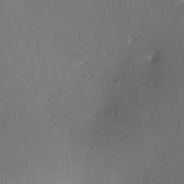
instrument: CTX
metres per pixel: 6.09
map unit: Ht
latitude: -1.5588
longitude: -15.9528
